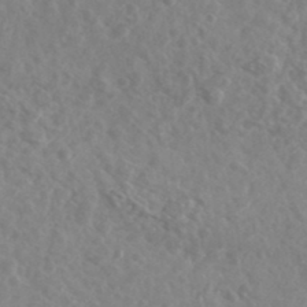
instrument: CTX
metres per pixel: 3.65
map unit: Ave
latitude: 39.1214
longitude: -106.3089
